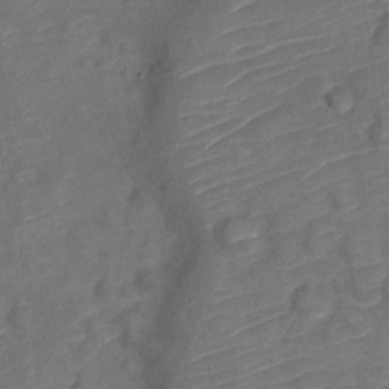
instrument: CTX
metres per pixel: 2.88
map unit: Nve
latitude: -19.5966
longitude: 107.6533
